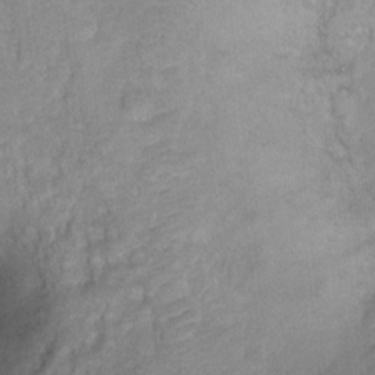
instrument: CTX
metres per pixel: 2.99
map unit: Ht
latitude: -1.7856
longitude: -32.9514
